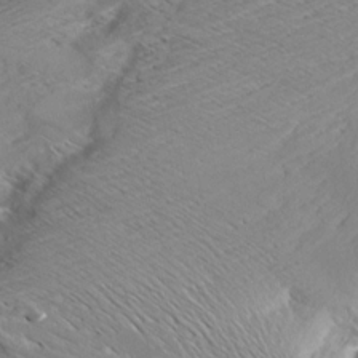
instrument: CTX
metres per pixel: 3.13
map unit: Aa
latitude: 9.1025
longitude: -140.4223
